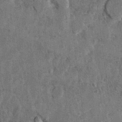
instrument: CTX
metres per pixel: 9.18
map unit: Hto
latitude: 8.1200
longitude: -35.2348
